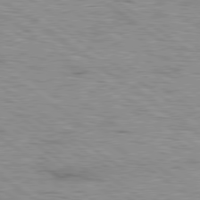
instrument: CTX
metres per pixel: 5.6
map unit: Hpe
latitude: 79.3671
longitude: -154.9514
